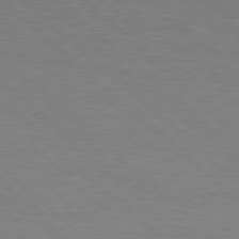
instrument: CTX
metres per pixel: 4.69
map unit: Hpe
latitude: 78.0444
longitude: -153.7828
